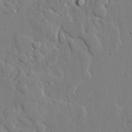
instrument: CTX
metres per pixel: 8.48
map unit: lAvf
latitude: 24.4601
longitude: -110.5357
